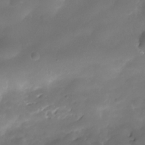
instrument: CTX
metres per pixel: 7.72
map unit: Nhe
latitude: -34.9731
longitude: -146.0633
